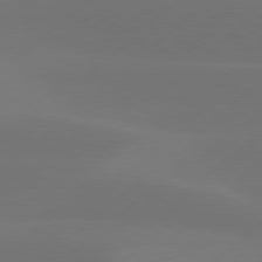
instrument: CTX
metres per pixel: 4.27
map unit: Hpe
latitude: 78.2901
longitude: -130.9136
